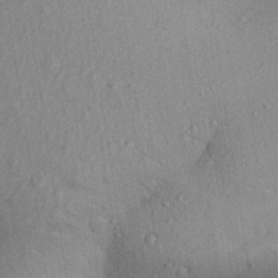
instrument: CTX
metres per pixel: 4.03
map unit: Aa
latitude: 29.5371
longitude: -146.5924
